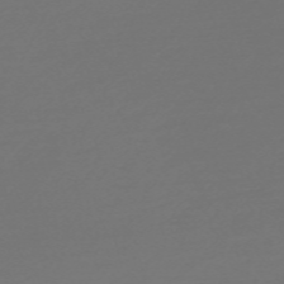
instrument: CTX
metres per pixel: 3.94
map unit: Nve
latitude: -59.1053
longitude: 56.5007
